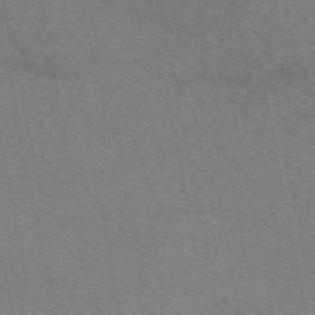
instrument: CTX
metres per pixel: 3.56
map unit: eAb
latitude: 50.5734
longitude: 106.0472
